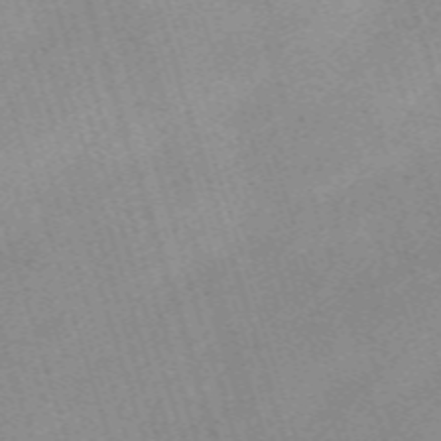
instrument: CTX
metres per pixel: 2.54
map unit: eHh
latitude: -62.8030
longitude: 51.8233
